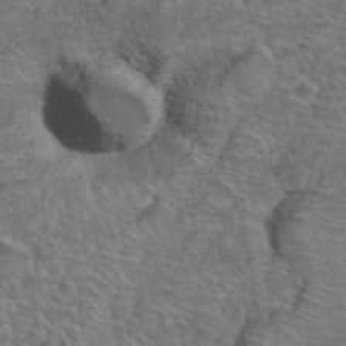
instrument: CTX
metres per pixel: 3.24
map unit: Hto
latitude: 38.3656
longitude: -45.0080
